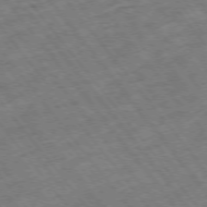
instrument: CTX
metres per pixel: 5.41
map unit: Hpe
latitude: -75.6344
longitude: -17.4804
